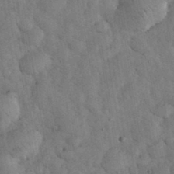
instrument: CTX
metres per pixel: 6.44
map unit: eHh
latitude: 34.0444
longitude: -68.4034
